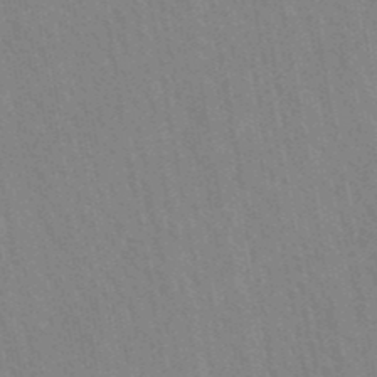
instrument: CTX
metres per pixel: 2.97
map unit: lHb
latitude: -48.1417
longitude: 73.2187
